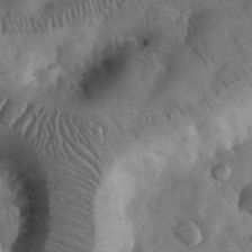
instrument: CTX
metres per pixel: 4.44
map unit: eHh
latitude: 33.1214
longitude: -69.2348
